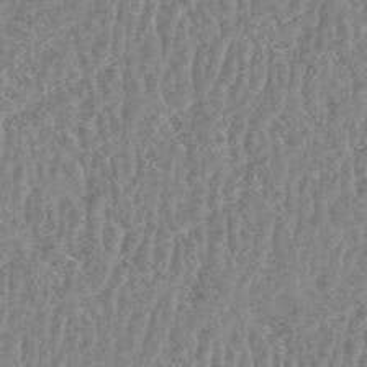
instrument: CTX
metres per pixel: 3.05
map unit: HNhu
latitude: -48.5196
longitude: 29.9745
